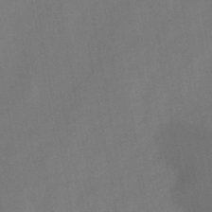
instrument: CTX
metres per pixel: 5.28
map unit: HNb
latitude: -44.7463
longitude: -38.5924
